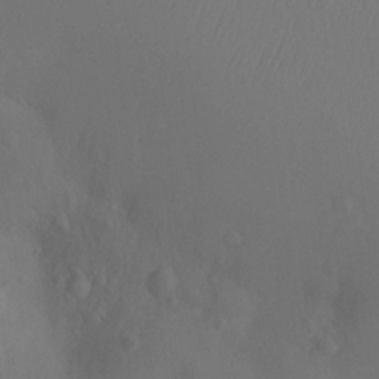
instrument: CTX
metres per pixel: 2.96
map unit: Ht
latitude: -5.8989
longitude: -26.9514
